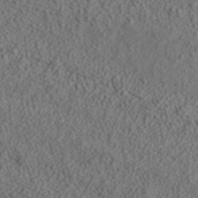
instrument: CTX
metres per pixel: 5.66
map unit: ANa
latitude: 37.2726
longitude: 19.8422
